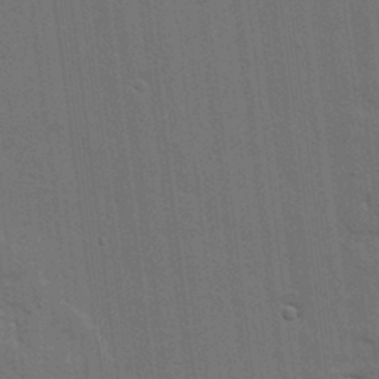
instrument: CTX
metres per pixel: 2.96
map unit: lHvf
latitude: 19.0080
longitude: -113.7827
